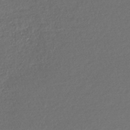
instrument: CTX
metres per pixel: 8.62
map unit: lHb
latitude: -43.8233
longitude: 68.5951
